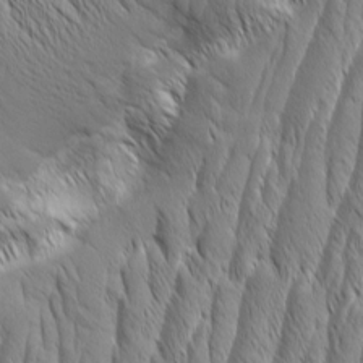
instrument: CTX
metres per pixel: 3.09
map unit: Aa
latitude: 7.5560
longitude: -130.0255
